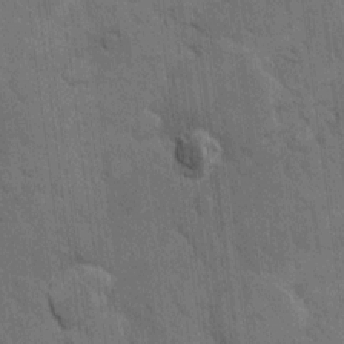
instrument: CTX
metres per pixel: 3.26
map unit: eHh
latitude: 13.6127
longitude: -65.7450
